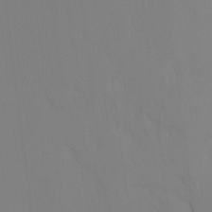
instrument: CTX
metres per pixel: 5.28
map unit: Ht
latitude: -15.6911
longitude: -42.5168
